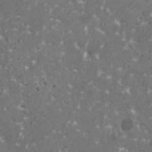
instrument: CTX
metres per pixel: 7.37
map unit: HNhu
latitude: 0.9324
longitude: 6.8975
